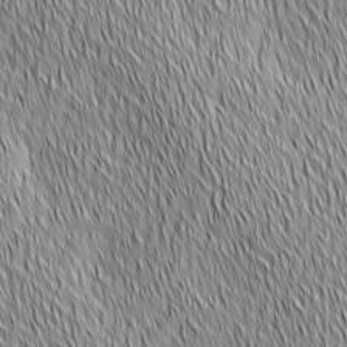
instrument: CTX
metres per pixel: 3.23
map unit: Ave
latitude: 2.4412
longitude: -114.2522
